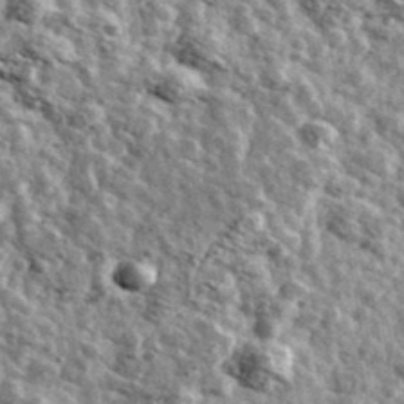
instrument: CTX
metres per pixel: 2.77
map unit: Ave
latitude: 41.3104
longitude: -107.8016
